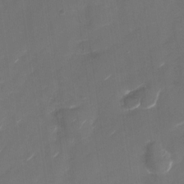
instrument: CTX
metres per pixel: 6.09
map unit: Nhu
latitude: -28.8408
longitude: -74.2334
